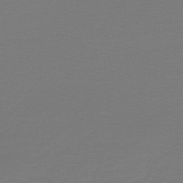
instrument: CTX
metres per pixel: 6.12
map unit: lHb
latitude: -47.1053
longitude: 64.5007
